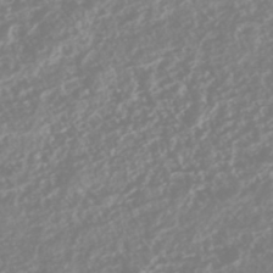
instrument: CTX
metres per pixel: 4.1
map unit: HNhu
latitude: -44.0850
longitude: 103.6722
